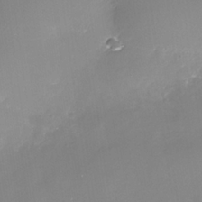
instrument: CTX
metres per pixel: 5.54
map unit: Nhe
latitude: -35.3699
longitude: -91.9906
